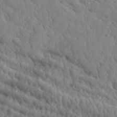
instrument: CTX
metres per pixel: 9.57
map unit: lHvf
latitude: 35.5560
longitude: -87.1403
